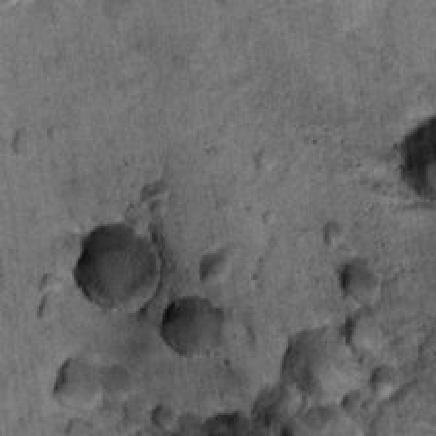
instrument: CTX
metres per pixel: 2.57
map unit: Nhu
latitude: 15.8962
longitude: -32.5167
